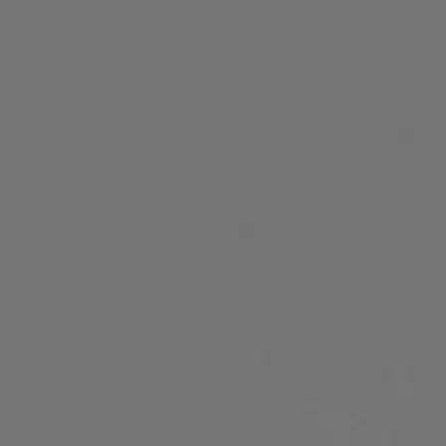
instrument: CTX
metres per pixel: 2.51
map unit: Hpe
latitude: -73.4076
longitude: 4.3495
